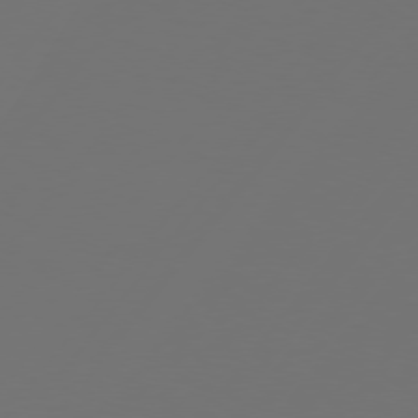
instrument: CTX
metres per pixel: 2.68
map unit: Hpe
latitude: 75.7450
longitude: -129.7638
